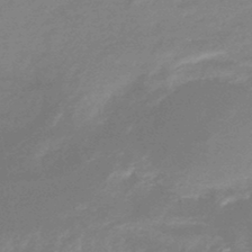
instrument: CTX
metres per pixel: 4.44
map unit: HNhu
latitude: -45.6911
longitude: 90.0472
